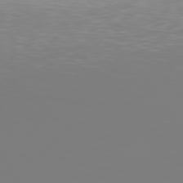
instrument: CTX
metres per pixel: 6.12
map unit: Hpe
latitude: 78.1578
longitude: -135.4237
